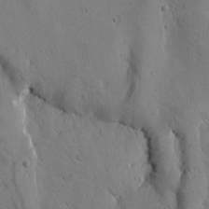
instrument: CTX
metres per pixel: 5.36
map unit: Htu
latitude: -0.0850
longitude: 175.3509
